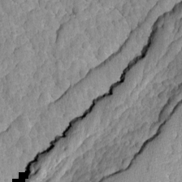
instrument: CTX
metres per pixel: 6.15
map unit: Ave
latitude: -8.5007
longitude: -116.4223
